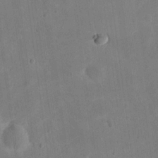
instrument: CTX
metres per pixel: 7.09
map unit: eHh
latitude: 20.1011
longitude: -69.9906
